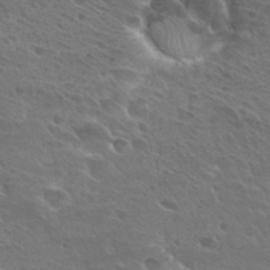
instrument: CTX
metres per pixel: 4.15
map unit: Hto
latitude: 28.5734
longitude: -39.8394
